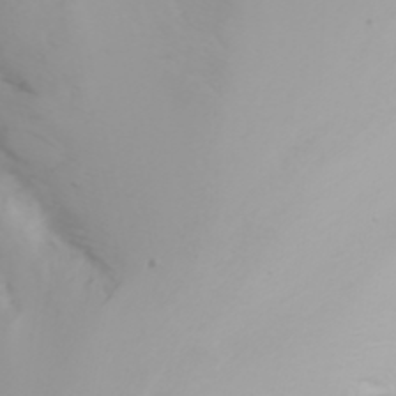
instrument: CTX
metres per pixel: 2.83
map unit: Nhu
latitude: -0.3685
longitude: -76.0822
